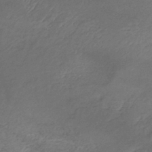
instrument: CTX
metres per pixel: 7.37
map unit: lHb
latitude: -39.8800
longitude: 75.6344
